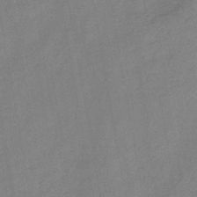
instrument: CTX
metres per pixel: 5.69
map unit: HNb
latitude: -46.1983
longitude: -37.8395
